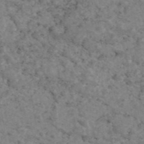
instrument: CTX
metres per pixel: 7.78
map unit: eAb
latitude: 47.1026
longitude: 113.5210
